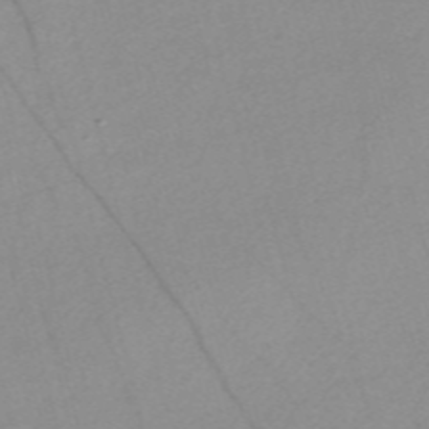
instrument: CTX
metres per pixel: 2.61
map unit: Nve
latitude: -57.1998
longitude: 61.1431
